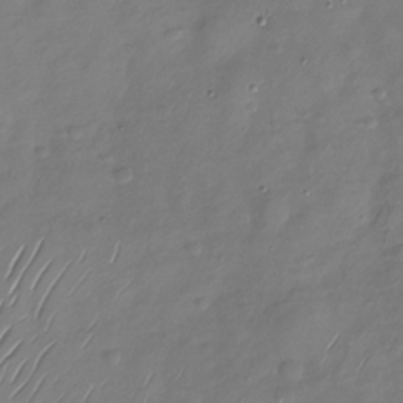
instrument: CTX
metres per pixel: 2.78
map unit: Nhu
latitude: -29.0675
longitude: -58.8947
